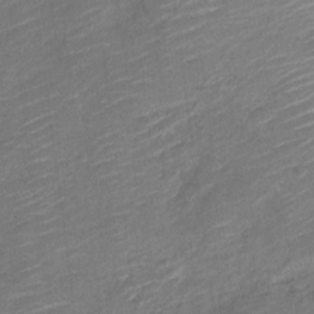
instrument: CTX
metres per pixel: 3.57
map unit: Nve
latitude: -18.9542
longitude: 108.6707
